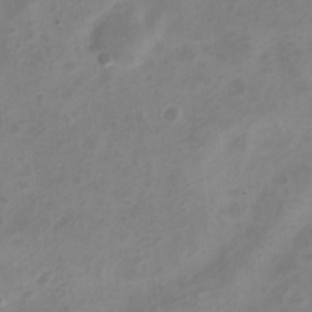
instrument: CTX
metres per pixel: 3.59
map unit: Nve
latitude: -21.1431
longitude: 107.9367
